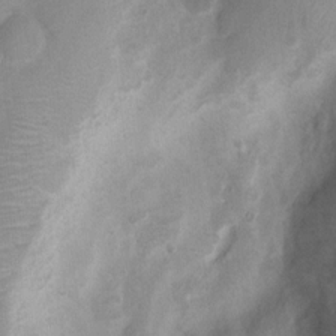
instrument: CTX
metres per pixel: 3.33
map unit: Nhu
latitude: 7.4048
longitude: -23.0269
